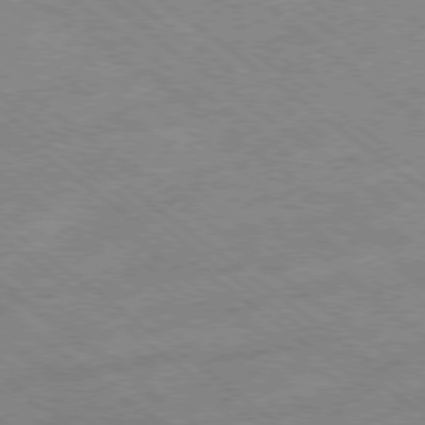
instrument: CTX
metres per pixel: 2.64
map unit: Hpe
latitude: -78.4440
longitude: -22.8380
